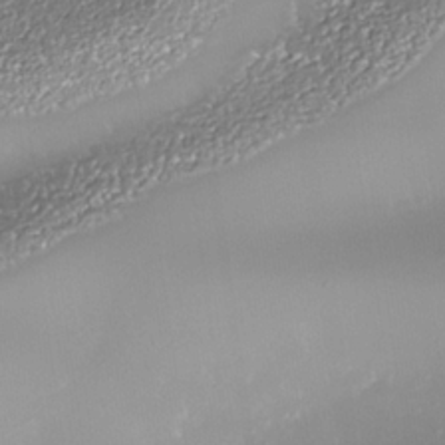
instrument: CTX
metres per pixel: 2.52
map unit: Nhe
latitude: -35.9556
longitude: -91.9717
